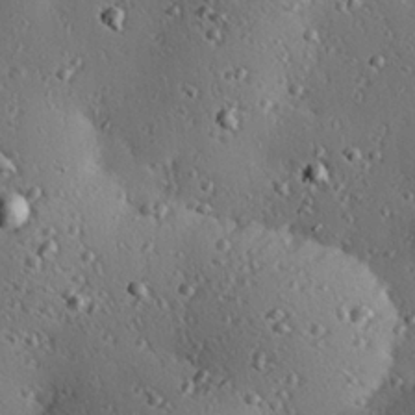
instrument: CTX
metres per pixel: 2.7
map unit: eHh
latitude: 23.1592
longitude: -91.3104
